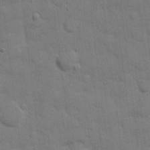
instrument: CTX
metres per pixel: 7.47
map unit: eHh
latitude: 11.0270
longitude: -67.0836
